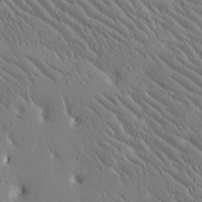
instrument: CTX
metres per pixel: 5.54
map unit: Htu
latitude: -2.1983
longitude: 175.5966
